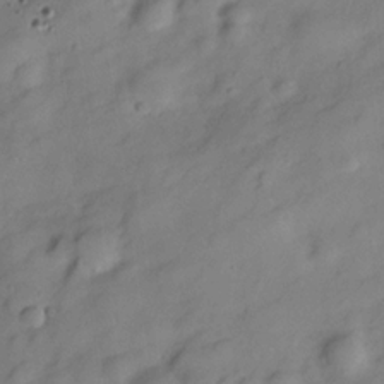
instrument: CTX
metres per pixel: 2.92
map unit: Hve
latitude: -28.5007
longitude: 93.1053
